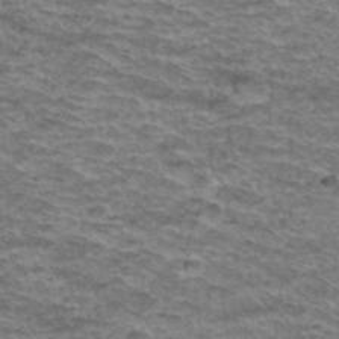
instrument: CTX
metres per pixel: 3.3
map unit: Hto
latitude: 38.0822
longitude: -43.3104
